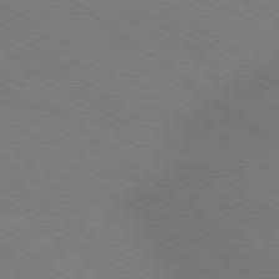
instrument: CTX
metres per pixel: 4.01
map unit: lApd
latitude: 79.0837
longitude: -150.8002
